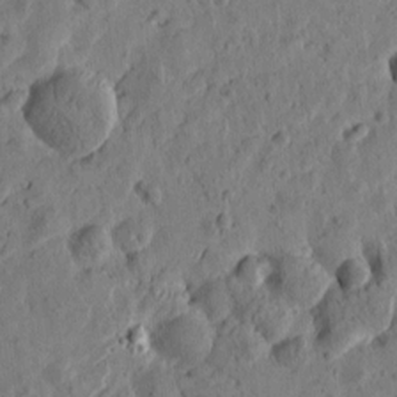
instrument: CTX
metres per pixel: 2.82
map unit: Htu
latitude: -0.4440
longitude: -177.8961
